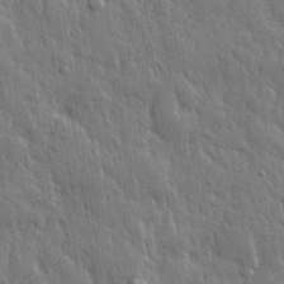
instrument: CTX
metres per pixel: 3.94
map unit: eHh
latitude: 30.9136
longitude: -79.3104
